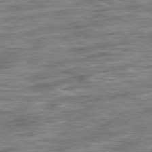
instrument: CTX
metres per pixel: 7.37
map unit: Ap
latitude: -79.5210
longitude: -48.7624
